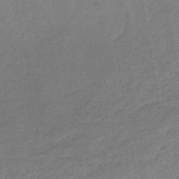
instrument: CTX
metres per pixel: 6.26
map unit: lHb
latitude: -37.8233
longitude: 71.4077
